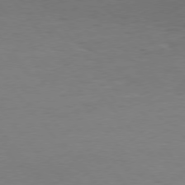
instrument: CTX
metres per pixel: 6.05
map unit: Hpe
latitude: 75.8394
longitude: -144.7624
